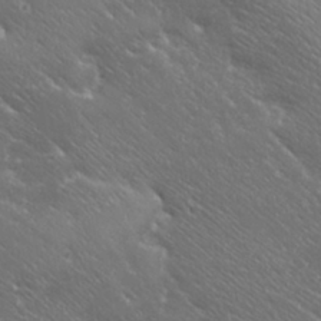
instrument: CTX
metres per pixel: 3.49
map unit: Ave
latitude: 19.8394
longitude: -137.8206
